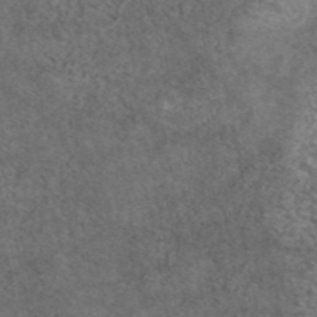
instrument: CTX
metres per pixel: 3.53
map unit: eAb
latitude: 44.7435
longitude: 108.2361
